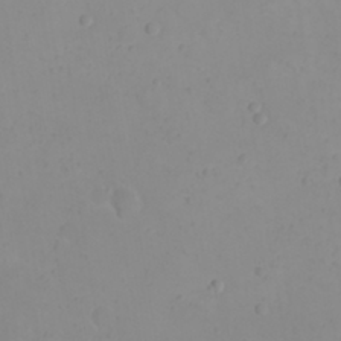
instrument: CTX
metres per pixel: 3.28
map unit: eHh
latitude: 21.2915
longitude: -64.7813
